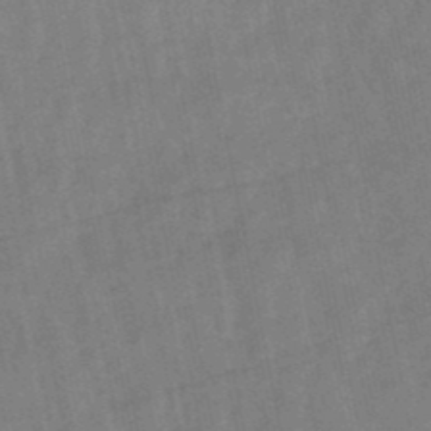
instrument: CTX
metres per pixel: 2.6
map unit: lHb
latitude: -48.9731
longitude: 78.1039
